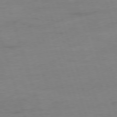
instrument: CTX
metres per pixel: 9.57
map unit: Ap
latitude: -76.2173
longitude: -73.3671
